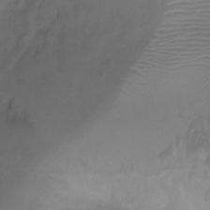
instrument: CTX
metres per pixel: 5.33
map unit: Ht
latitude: -1.4266
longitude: -19.5371
